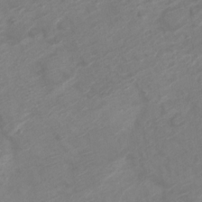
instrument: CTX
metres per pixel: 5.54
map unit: Nve
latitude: -19.7100
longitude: 106.2740
